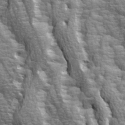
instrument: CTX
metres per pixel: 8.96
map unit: Ave
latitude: 14.5924
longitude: -131.9528
